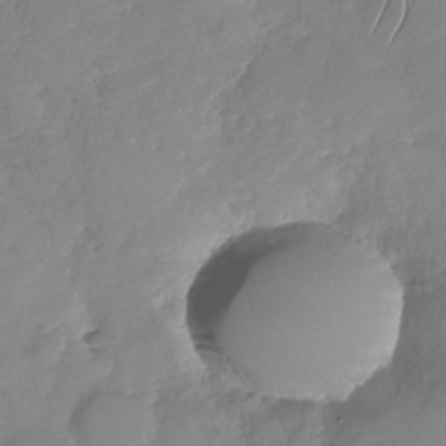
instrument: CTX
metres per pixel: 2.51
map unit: Nhu
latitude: -31.4643
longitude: -61.4993
